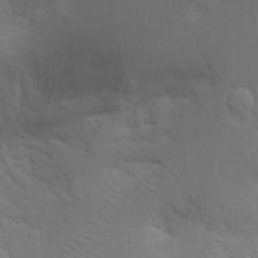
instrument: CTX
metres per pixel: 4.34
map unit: Aa
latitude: 15.5749
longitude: -142.5168
